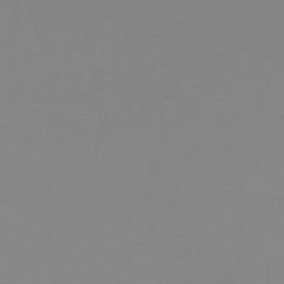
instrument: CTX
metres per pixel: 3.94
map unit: HNb
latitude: -53.4076
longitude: -51.0080
